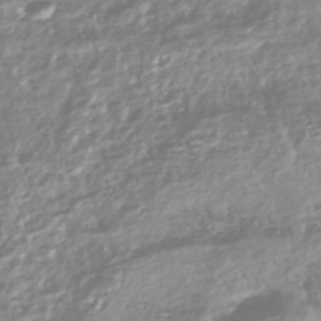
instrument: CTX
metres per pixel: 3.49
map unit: HNhu
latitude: -44.4062
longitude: 96.4440
